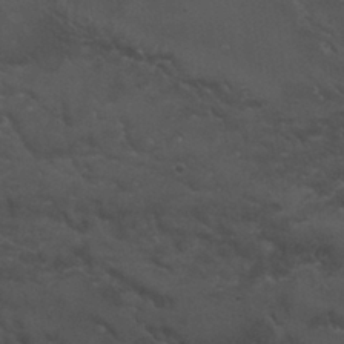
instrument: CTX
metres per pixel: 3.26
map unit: Nhu
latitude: 26.8569
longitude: -50.2522
